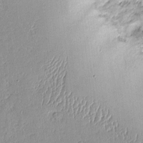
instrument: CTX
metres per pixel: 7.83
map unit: Aa
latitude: 10.4034
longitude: -128.7057
